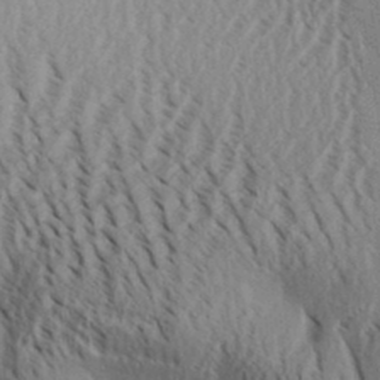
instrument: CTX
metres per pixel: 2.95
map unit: Aa
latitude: 30.8191
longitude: -139.8772
